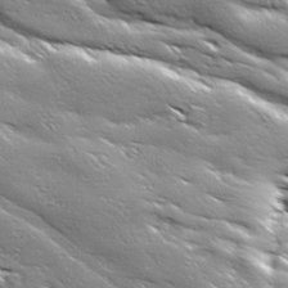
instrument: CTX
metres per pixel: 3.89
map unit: Ave
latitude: 18.6112
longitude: -136.8380
